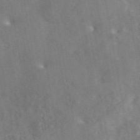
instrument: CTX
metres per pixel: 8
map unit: eAb
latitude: 45.6127
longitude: 116.7085
